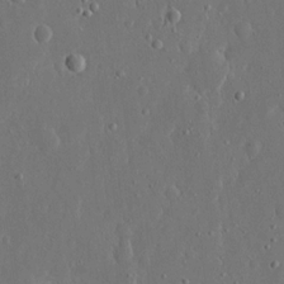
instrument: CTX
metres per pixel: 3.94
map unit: eHh
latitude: 15.3860
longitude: -69.9339
